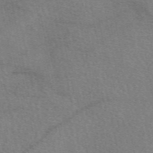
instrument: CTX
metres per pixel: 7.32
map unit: eAb
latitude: 50.7813
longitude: 115.2565
